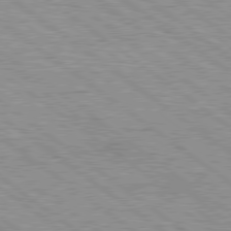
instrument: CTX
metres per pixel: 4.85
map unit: Hpe
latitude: 79.2159
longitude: -154.5168
